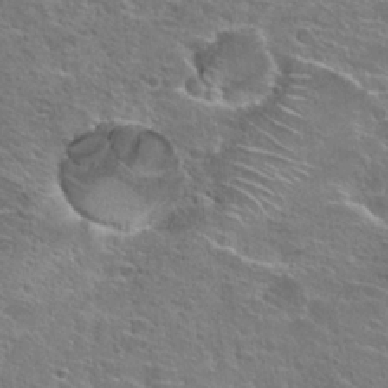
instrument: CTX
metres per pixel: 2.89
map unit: Hto
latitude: 25.3103
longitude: -44.3845
